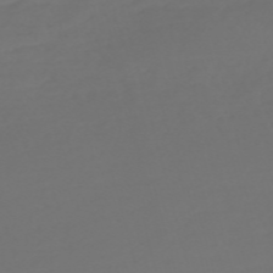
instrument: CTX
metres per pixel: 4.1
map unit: Nve
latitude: -59.4265
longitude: 57.7288
